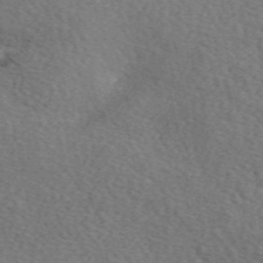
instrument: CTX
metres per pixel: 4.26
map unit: eAb
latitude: 50.3845
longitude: 116.6896
